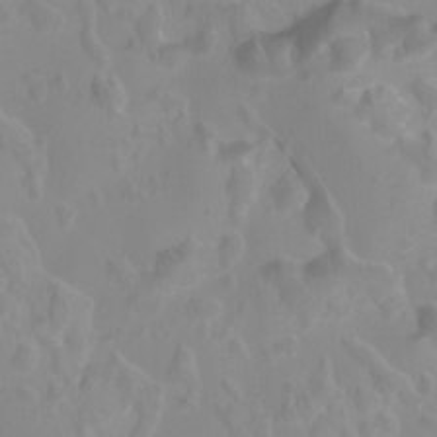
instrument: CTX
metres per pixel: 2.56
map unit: Htu
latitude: -5.1053
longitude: 138.2740
